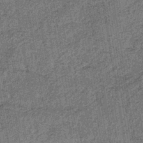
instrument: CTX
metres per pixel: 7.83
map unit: lHb
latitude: -39.0486
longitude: 64.4818
